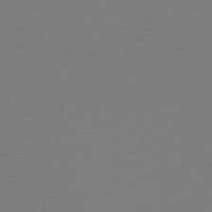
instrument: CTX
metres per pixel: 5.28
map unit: HNb
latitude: -48.8030
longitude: 59.5777
